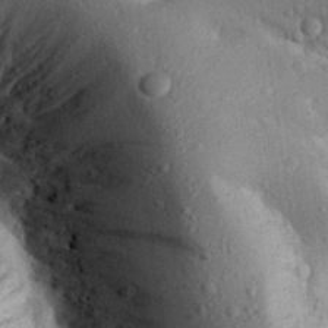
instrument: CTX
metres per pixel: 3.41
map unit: Aa
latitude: 27.5182
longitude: -134.6679
